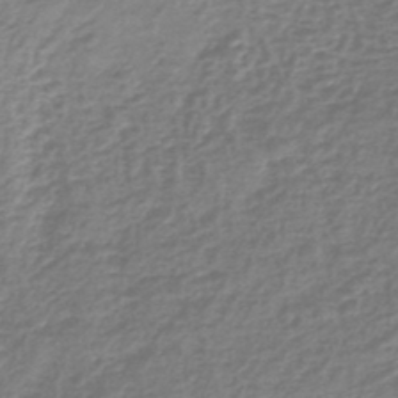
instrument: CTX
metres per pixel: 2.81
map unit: lHb
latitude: -44.7652
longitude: 73.2565
